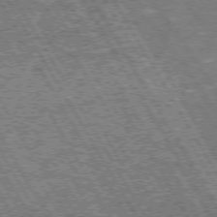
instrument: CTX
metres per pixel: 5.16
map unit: Hpe
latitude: 73.4427
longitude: -125.5371
